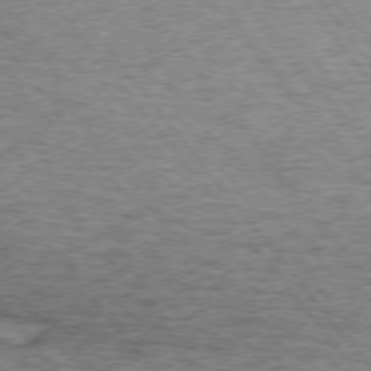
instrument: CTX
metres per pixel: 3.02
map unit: lApd
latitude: 73.9339
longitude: -77.1025
